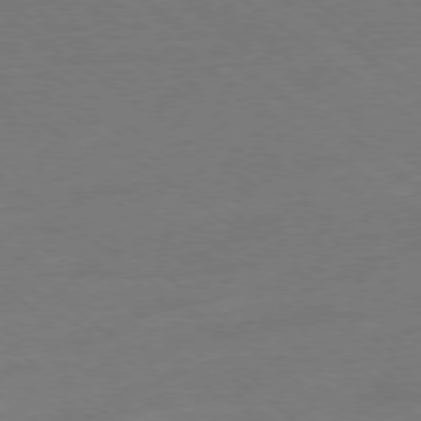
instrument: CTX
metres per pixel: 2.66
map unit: Ap
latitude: -78.8408
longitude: -99.8394
